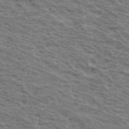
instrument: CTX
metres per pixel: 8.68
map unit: Hto
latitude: 33.1214
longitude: -41.1214
